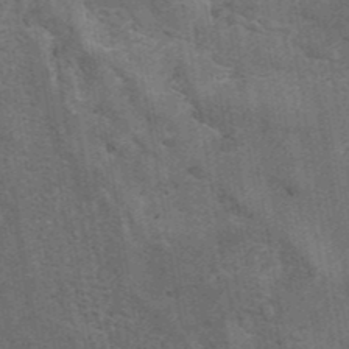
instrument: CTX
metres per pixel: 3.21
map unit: ANa
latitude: 43.3104
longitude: 16.3496
